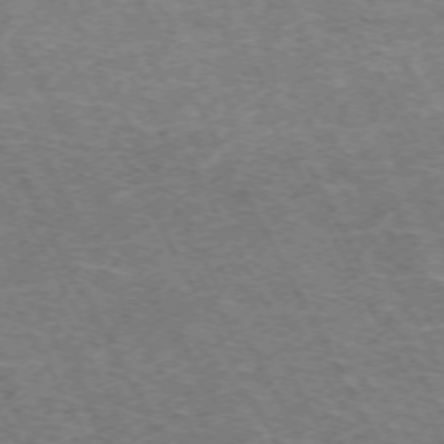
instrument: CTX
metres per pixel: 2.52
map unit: Hpe
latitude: -72.0661
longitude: 11.8800
